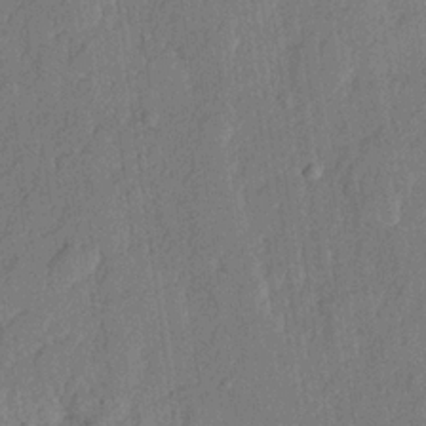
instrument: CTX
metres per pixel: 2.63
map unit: lHvf
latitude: 21.5938
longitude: 144.1984
